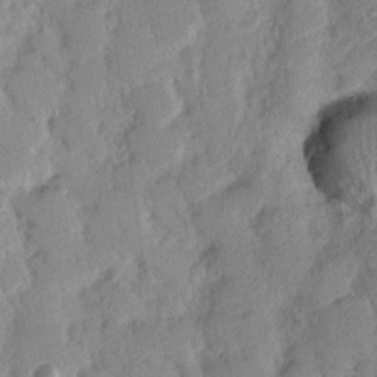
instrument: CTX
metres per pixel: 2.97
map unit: Nhu
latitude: 17.0647
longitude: -78.7058
